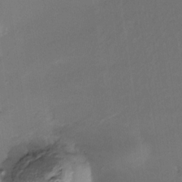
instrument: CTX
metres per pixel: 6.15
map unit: Nhe
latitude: -31.6533
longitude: -116.6868
